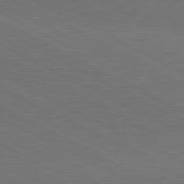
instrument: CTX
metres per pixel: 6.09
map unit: lApd
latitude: 81.1403
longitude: 149.5777
